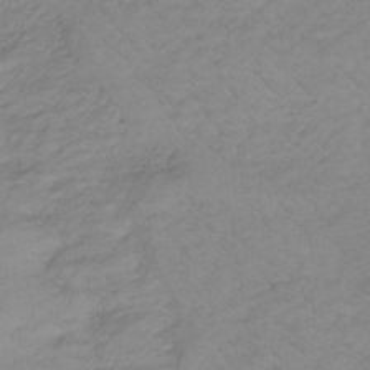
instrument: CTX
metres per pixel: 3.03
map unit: lHb
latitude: -34.4440
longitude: 69.6343
